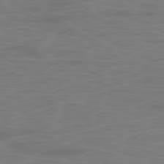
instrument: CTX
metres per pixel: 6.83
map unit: Ap
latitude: -78.6896
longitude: -69.9717
